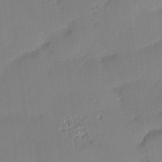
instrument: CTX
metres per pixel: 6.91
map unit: Nhu
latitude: 2.6112
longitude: -75.5560
